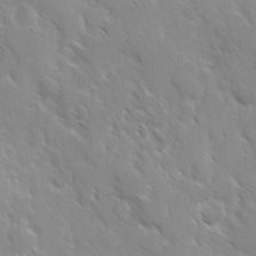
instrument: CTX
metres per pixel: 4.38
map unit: Ave
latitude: 9.3671
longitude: -103.8772
